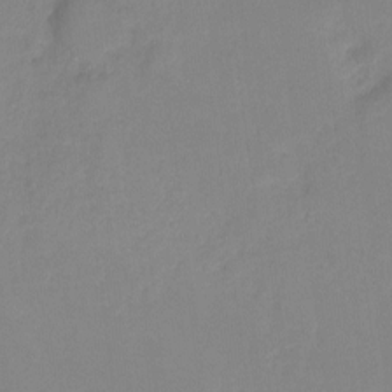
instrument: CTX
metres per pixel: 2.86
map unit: Hto
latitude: -6.9352
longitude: -38.4601
